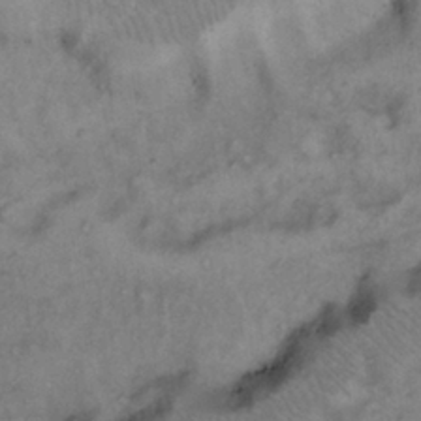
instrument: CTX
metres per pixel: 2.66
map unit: Hto
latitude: 11.9528
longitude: -60.7435
